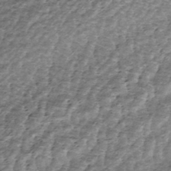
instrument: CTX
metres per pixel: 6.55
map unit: HNhu
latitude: -45.8800
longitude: 106.2173
